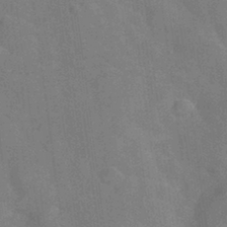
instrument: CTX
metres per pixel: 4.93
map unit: Hve
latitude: -31.5399
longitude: 95.4076
